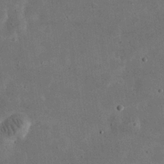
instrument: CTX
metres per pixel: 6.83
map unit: eHh
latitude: 24.4790
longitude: -68.3278
